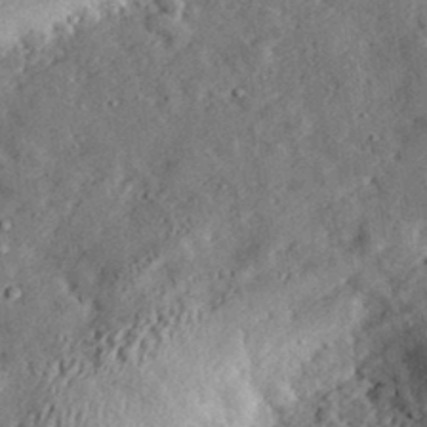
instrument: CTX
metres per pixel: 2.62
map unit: lHvf
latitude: 32.3656
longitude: -83.4804
